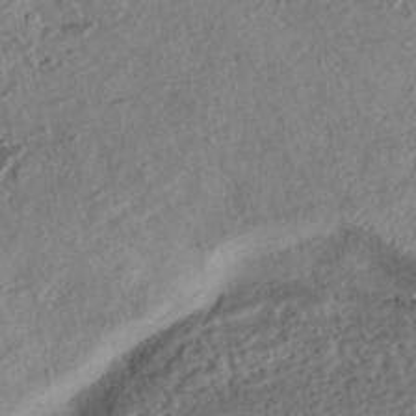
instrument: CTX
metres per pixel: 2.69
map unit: eHh
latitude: -42.9541
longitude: 121.0675
